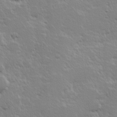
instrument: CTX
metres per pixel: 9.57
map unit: Hve
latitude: 24.1766
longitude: 144.8030
